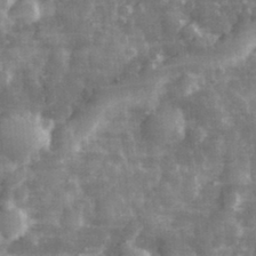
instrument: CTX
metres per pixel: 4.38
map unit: eHh
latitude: 31.9528
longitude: -71.5182
